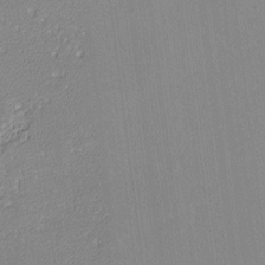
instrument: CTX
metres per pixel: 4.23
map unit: lHvf
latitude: -12.6330
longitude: -103.4426
